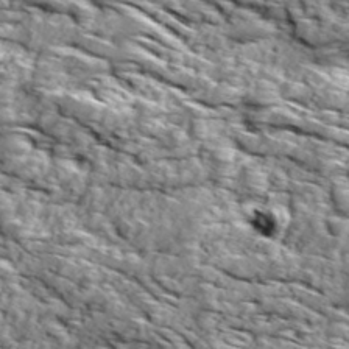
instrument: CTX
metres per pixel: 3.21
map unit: Ave
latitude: 18.7813
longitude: -134.8191
